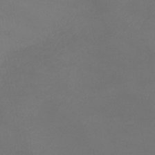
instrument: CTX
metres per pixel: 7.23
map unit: lHb
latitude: -39.8989
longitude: 75.9556
